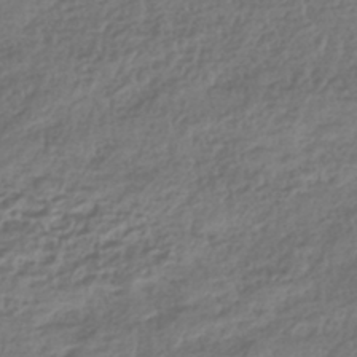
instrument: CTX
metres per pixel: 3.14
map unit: HNhu
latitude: -42.9919
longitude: 107.0487
